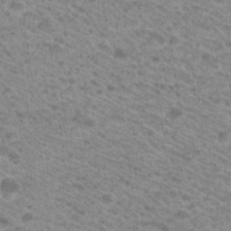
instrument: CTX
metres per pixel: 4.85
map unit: Hto
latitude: 21.6127
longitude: -37.6505
